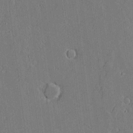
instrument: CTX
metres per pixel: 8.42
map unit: Aa
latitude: 18.1577
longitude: -126.8758
